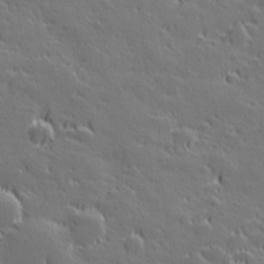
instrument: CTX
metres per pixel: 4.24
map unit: Hve
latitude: 27.6127
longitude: 143.9367
